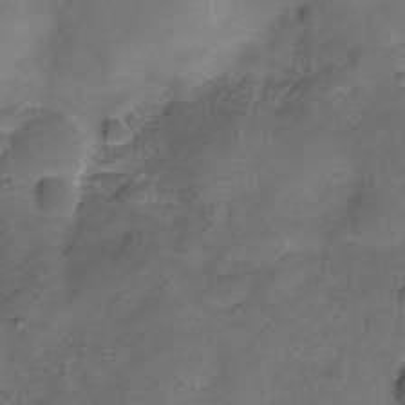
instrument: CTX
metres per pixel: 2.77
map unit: Hve
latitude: -29.2565
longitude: 92.6518
